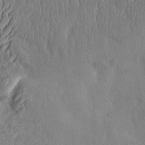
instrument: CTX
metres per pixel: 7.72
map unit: eHh
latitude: -3.4076
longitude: 14.7464
